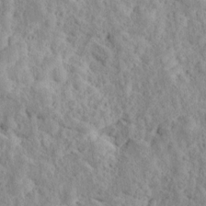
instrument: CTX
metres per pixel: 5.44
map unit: Ave
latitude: 18.1011
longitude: -135.2537
